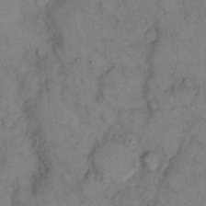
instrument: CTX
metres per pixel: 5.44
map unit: eHh
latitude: 12.9514
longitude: -63.3482
